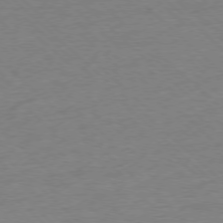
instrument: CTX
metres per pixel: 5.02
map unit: Ap
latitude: -77.4265
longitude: -84.6491
